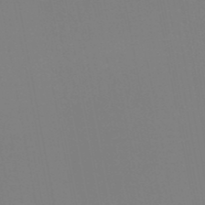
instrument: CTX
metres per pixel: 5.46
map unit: HNb
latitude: -50.8597
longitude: -53.5749
